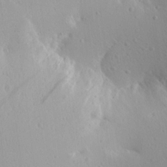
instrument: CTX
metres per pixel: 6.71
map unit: Aa
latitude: 12.9325
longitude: -142.5924
